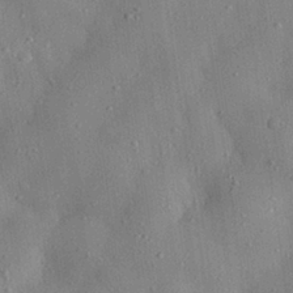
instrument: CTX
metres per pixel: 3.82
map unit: eHh
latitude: 28.6868
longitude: -77.1403
